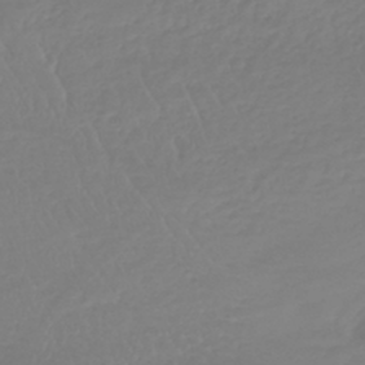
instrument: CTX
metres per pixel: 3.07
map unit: lHb
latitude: -40.8975
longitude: 67.3132
